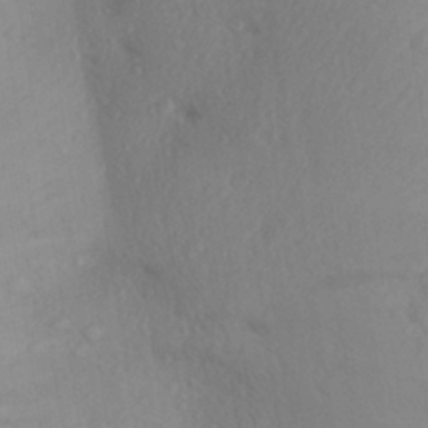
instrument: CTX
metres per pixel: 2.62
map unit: Aa
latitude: 28.8191
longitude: -131.7828
